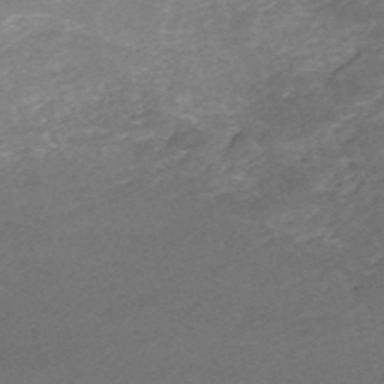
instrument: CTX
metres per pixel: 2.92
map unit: HNb
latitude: -54.5196
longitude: -35.8016
